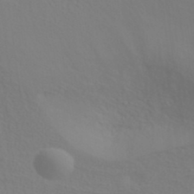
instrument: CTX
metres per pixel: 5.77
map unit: ANa
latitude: 39.4615
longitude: 20.8597
